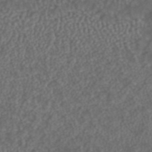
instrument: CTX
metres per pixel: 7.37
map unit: ANa
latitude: 43.1592
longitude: 23.8234
